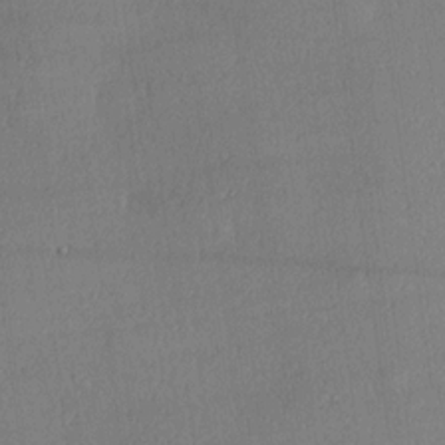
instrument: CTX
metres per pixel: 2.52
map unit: Hve
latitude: 18.8380
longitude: 149.7289
